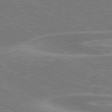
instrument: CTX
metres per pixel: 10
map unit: lApd
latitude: 79.5182
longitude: -123.4426
